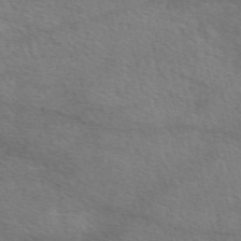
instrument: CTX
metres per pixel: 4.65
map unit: eAb
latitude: 50.3089
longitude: 120.4251
